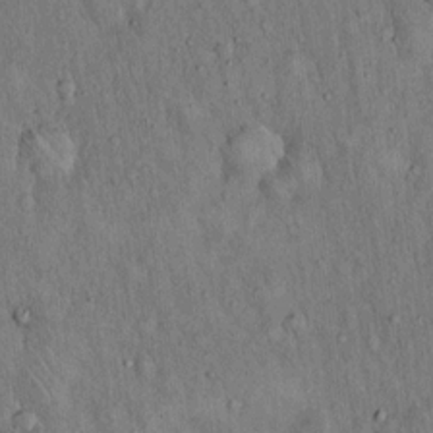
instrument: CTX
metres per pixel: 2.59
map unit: Hto
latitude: 15.0837
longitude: -58.9136
